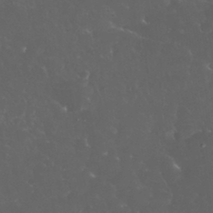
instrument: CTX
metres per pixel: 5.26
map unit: eHh
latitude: 33.5749
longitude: -62.9325
